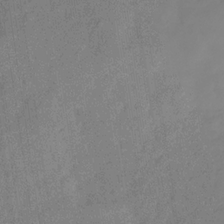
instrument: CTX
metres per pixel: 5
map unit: Hve
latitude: -31.8233
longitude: 92.1984
